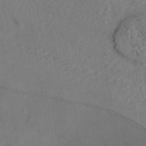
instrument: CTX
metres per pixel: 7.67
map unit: Nhe
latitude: -37.9367
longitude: -117.6316
